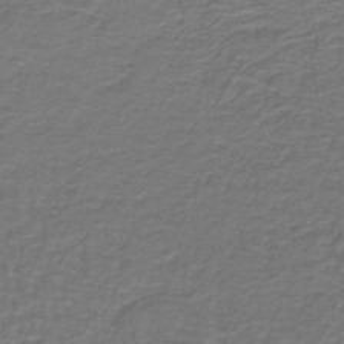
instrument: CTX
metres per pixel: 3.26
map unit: lHb
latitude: -43.2753
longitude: 56.8219
